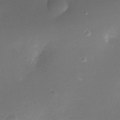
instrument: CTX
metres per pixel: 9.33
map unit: Nhe
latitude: -35.8044
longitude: -117.7639
